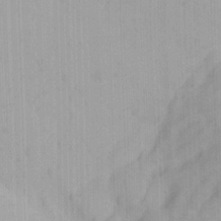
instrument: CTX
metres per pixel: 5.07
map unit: Ave
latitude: 22.8947
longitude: -136.6491
